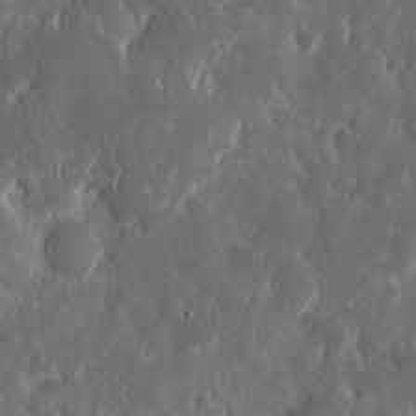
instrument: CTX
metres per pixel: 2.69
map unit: eHh
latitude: 15.2159
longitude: -73.1593
